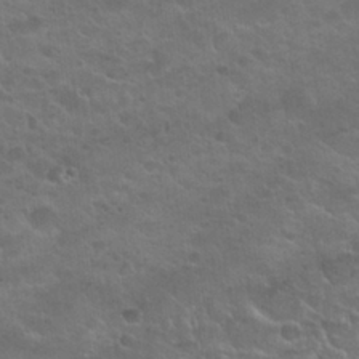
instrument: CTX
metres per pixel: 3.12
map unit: Nhu
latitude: 25.5938
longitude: -50.4790
